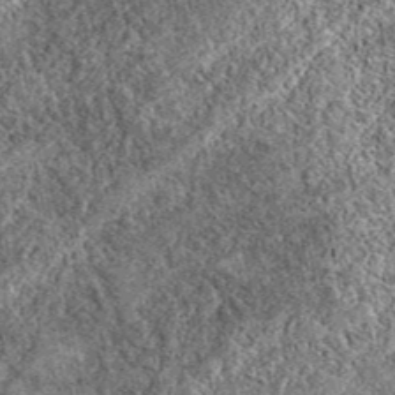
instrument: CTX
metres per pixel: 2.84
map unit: eAb
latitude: 37.7827
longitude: 110.5763
